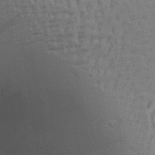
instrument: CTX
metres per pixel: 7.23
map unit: Aa
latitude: 26.4034
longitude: -136.4790
